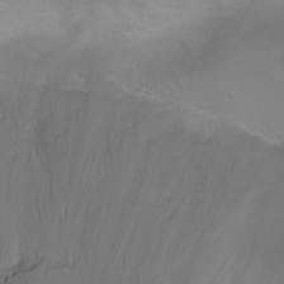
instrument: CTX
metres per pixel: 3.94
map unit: eHh
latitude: 1.3670
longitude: -54.7435
